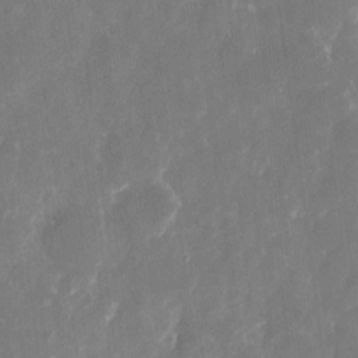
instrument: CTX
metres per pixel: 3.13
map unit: eHh
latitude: 10.6869
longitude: -71.7072
